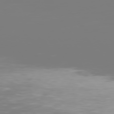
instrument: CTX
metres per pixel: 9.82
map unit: Hpe
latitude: 75.8205
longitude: -142.7435
